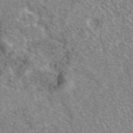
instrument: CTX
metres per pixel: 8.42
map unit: eAb
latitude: 43.3671
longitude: 108.5385
